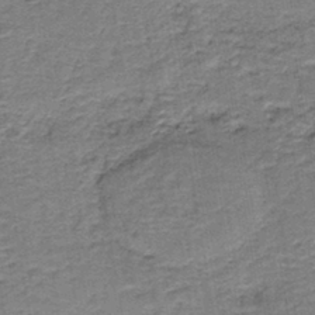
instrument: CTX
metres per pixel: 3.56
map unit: HNb
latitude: -38.9731
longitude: 50.4818
